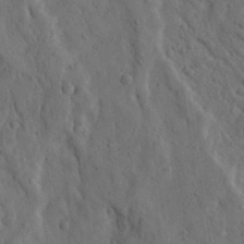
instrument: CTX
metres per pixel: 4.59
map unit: Ave
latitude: 23.3482
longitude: -134.9324
